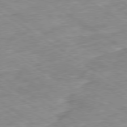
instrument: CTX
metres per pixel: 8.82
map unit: Ap
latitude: -80.0850
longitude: -75.3671
